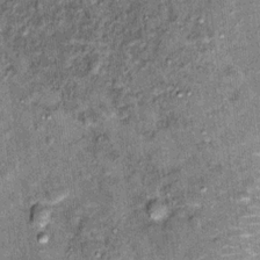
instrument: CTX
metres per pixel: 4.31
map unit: Hto
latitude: 14.4034
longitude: -35.8961
